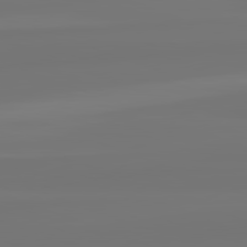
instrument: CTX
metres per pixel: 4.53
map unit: lApd
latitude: 82.1766
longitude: -177.7638
